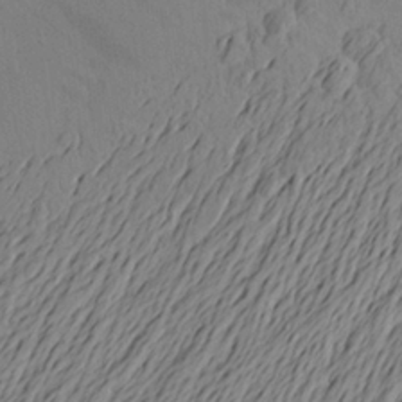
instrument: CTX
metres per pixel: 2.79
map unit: Aa
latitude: 24.6679
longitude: -145.7638
